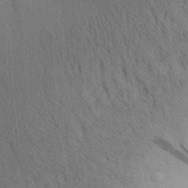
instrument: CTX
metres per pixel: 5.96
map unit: Aa
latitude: 26.0822
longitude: -148.8002
